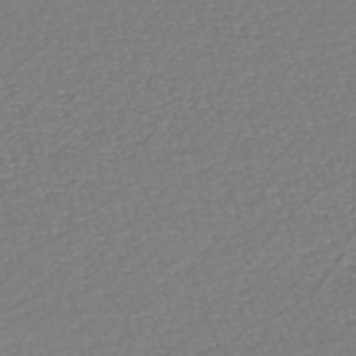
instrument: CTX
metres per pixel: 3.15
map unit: eHh
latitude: -42.9730
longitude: -32.9892
